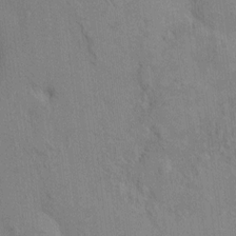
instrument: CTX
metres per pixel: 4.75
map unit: HNhu
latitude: 8.5735
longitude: -3.4804
